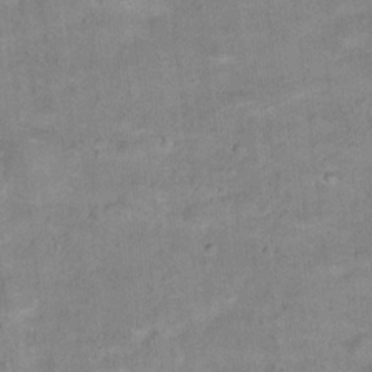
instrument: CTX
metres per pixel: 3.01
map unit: Hto
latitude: 16.7435
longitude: -38.8758
